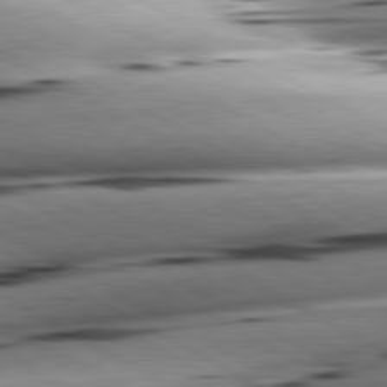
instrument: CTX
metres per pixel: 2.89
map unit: lApd
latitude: 80.8191
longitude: -162.2145
